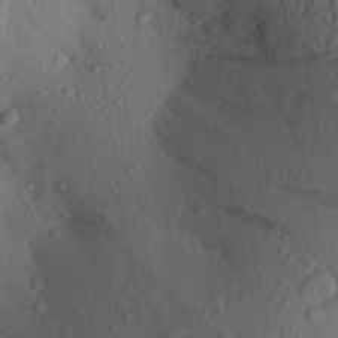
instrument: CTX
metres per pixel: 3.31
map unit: Aa
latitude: 25.4804
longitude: -147.9151
